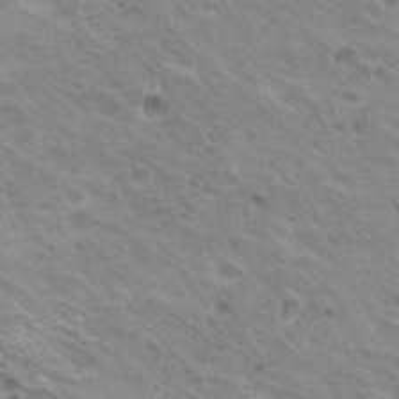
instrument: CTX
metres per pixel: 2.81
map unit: Hto
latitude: 22.9325
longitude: -31.4805
